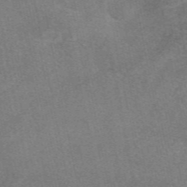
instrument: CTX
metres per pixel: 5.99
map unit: eAb
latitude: 48.0822
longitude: 121.2565
